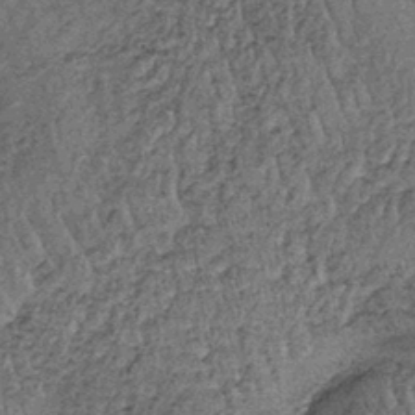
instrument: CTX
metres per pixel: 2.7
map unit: lHb
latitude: -38.8975
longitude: 65.2754
